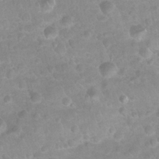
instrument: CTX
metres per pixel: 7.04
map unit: Nhu
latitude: 26.7435
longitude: -63.0837
